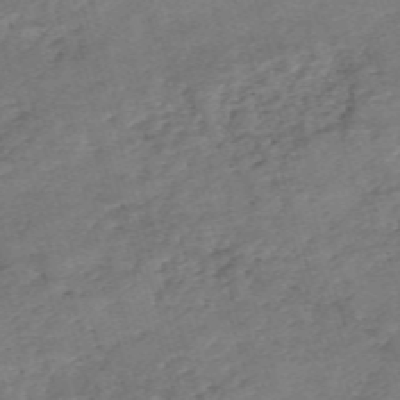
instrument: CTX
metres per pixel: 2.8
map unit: eHh
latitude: -55.0298
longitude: -90.8191
